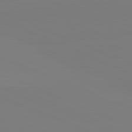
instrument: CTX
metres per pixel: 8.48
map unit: lApd
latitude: 81.5560
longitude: -159.3482
